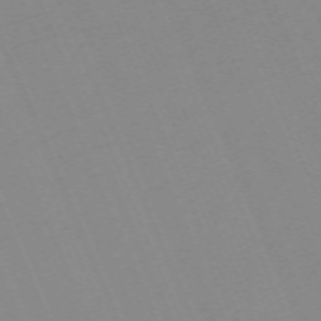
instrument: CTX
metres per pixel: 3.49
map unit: Nhu
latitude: -67.1053
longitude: 38.8786
